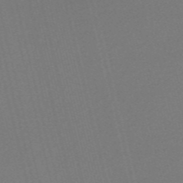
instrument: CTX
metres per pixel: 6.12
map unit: Nve
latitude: -56.5951
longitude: 61.8800
